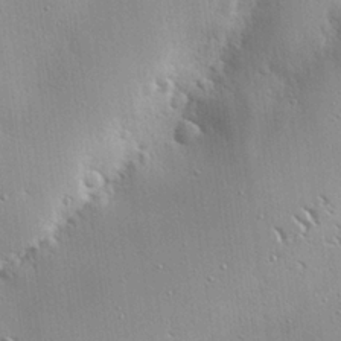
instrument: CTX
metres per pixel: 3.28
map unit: eHh
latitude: 24.6490
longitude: -89.4049
